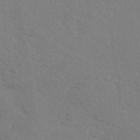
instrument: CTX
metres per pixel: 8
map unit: eAb
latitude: 50.6490
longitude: 112.8219
